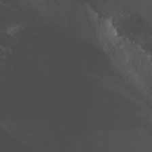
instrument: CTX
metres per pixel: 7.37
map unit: Nhu
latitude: -13.3510
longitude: -65.0459
